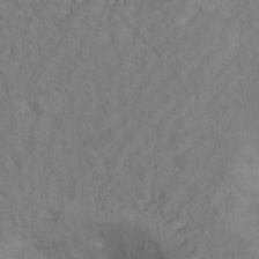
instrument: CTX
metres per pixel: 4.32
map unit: Hto
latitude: 15.6127
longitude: -36.8569
